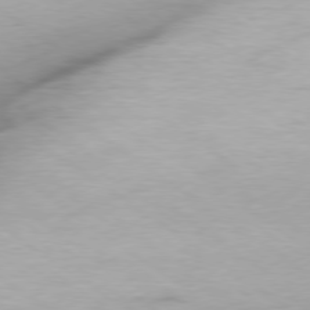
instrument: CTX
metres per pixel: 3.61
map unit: Hpe
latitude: -79.1431
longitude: 9.7289
